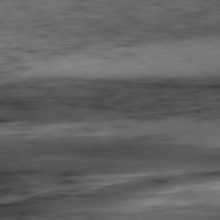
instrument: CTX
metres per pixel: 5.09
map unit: Hpe
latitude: -79.3131
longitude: 11.0864
